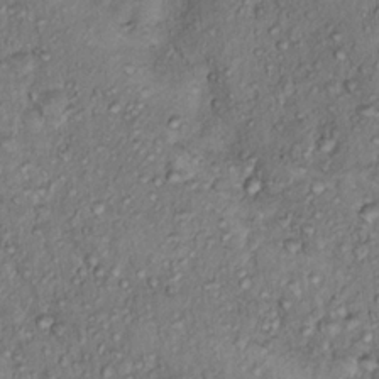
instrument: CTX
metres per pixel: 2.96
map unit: Hto
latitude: 15.6505
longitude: -30.3279
